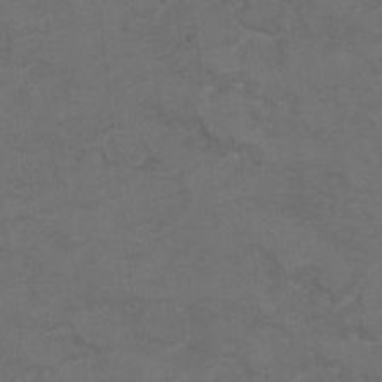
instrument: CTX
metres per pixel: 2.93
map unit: Hto
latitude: 8.5168
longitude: -35.4993
